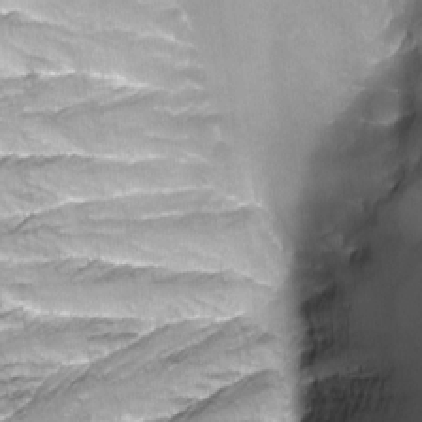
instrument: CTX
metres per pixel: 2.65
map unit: Nhu
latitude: -7.9178
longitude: -92.0633
